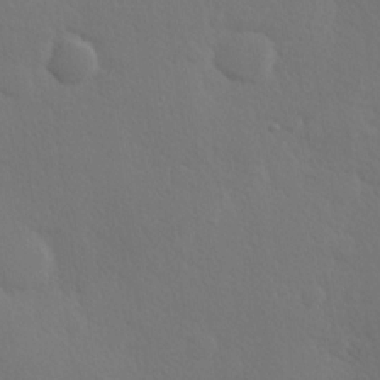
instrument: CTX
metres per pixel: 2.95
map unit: Hve
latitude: 19.7449
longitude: 149.7289
